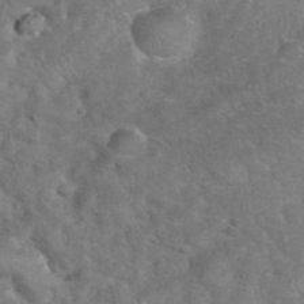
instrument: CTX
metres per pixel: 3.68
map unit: eHh
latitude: 37.4805
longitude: -64.2522
